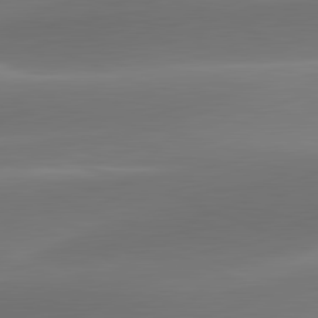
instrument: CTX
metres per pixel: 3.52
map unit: lApd
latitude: 81.9717
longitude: -161.0080
